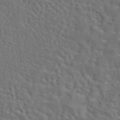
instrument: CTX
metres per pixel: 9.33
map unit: eAb
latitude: 43.9906
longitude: 113.2943
